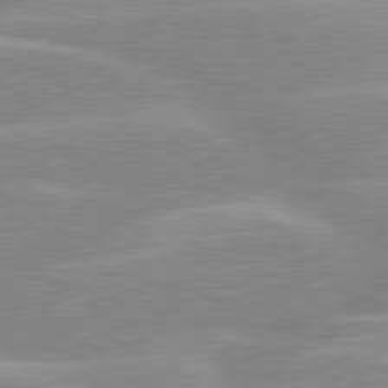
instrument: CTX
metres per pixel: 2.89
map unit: lApd
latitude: 80.4034
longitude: -125.0080
